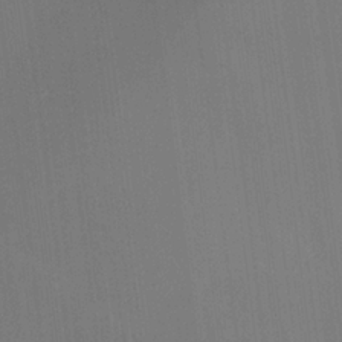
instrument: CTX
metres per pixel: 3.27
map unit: HNhu
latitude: 5.5371
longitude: 12.2929
